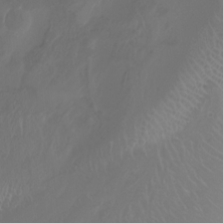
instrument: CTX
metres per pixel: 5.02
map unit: Aa
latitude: -8.0472
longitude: -79.5182
